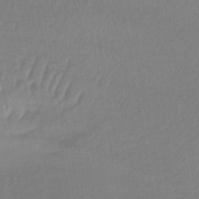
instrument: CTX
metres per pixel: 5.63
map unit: lHb
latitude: -41.6722
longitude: 59.4454
